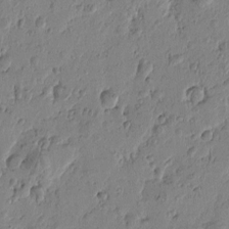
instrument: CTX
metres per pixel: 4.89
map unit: Htu
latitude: -1.3132
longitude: -177.3859
